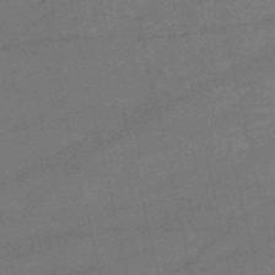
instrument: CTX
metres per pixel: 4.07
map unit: HNb
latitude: -52.0283
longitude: -40.7624
